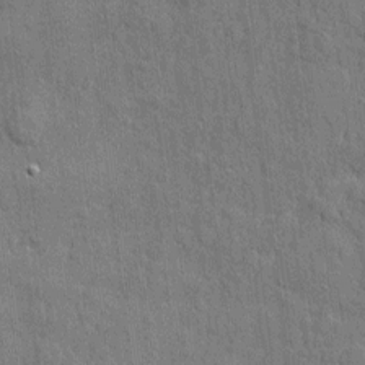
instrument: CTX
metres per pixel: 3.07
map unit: eHh
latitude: 5.3482
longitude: -75.5938
